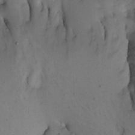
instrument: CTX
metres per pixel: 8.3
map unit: Nhe
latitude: -1.4266
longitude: -58.4412
